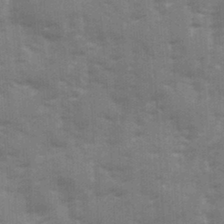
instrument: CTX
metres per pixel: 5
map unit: Ave
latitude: 12.2901
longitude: -102.6301
